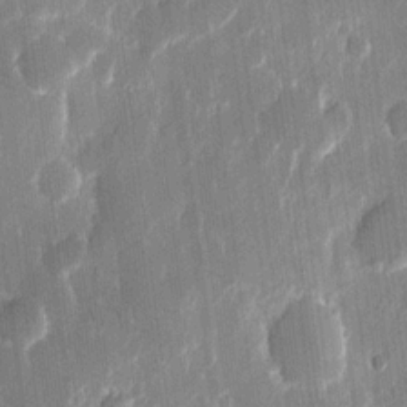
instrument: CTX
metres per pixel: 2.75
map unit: eHh
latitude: 14.0822
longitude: -70.6868
